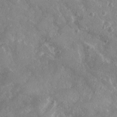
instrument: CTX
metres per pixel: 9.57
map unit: Ave
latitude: 19.4804
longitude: -130.1767
